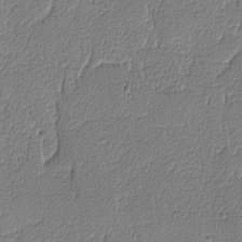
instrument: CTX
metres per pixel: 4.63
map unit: lAvf
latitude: -8.4440
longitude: -113.9339
